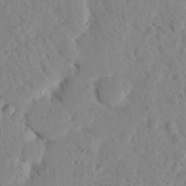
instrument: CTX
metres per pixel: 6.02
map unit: lHvf
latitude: 14.5357
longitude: 179.0675
